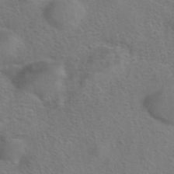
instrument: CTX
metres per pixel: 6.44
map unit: eAb
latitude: 42.0444
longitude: 104.6896
